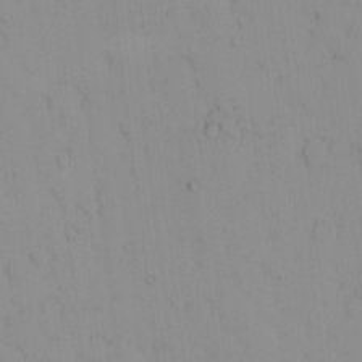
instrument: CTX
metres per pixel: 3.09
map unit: eHh
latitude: -1.0487
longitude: 19.9367
